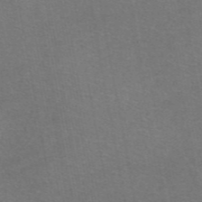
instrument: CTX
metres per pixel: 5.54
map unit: eAb
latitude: 47.7072
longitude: 106.2551
